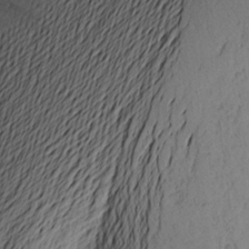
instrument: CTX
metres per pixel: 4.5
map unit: Aa
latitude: 23.2159
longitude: -149.2537
